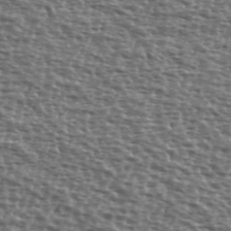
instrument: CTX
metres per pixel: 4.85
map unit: Ave
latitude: 39.2915
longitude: -111.6316
